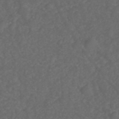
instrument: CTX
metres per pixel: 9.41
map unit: ANa
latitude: 39.0269
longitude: 24.0850
